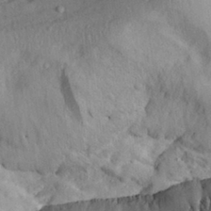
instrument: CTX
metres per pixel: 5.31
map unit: Aa
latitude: 30.7813
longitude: -133.7639
